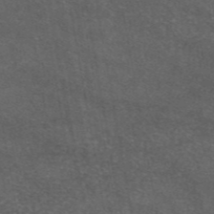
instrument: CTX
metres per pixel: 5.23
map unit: eAb
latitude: 46.5735
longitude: 119.1620
